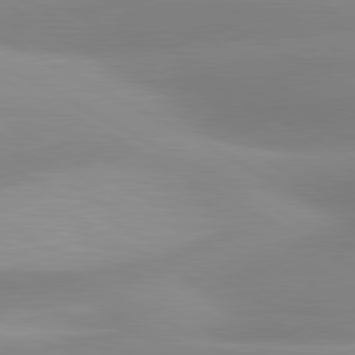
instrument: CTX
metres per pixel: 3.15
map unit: lApd
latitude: 80.7435
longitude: 123.5210
